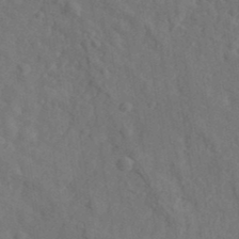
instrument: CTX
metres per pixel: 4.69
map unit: eHh
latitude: 35.9528
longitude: -80.1956
